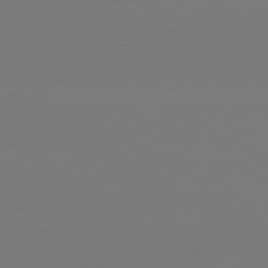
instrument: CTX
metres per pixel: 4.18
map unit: lApd
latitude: 80.6113
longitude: -148.2711
